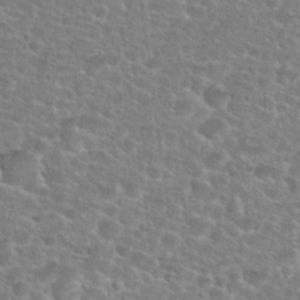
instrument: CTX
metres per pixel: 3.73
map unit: Hto
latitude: 25.5560
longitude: -48.7435
